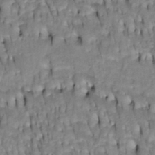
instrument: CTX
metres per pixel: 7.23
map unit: Htu
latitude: -4.5951
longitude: 150.6140
